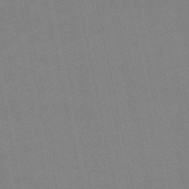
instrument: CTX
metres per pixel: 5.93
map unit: lHb
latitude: -46.8408
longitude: 59.0486
